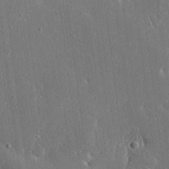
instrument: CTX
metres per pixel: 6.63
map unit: Ave
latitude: 17.4237
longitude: -139.9339
